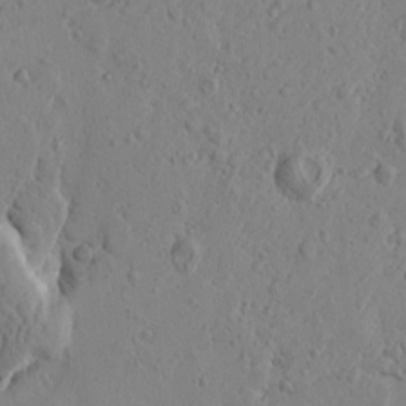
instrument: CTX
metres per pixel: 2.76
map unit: Htu
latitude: -1.2565
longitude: -177.2726
